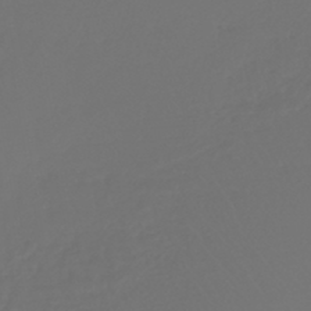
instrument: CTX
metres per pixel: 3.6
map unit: lHb
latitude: -43.4643
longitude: 67.6344
